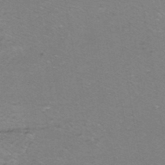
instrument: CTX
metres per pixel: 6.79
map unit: ANa
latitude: -40.4440
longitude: 103.3321
